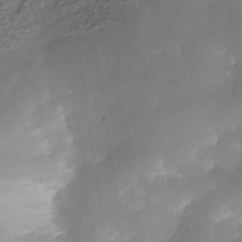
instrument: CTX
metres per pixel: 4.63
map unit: Nhe
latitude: -35.5588
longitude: -145.4993
